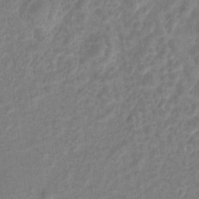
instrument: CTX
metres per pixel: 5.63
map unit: Hto
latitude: 6.4979
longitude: -31.8206
